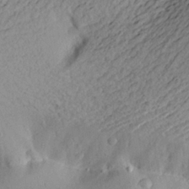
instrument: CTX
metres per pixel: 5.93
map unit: Aa
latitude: 22.2900
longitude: -149.1970
